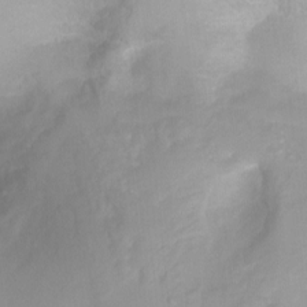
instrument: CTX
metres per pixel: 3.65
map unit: Ht
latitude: -0.8408
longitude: -18.8191
